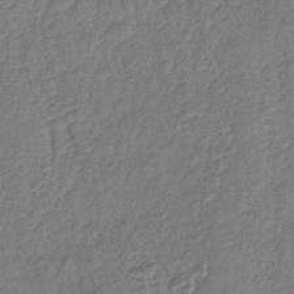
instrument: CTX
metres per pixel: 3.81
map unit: lHb
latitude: -43.0108
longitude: 79.0675
